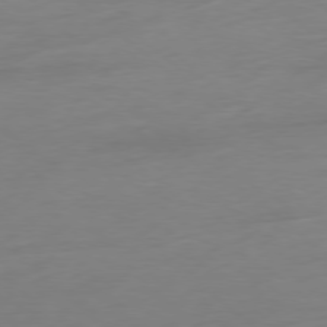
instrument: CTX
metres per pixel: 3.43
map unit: Ap
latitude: -78.4629
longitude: -59.6316
